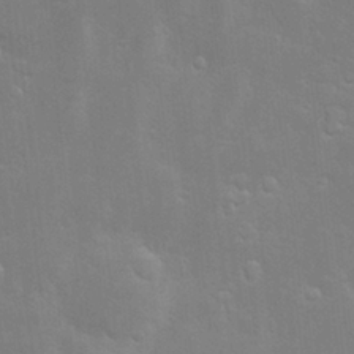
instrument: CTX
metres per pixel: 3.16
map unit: Hve
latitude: -10.7652
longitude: 174.4440
